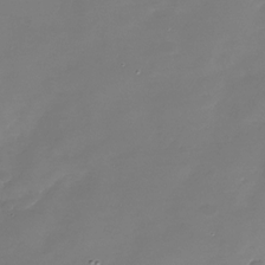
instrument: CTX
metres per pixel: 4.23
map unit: Nhu
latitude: -28.6330
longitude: -67.9717
